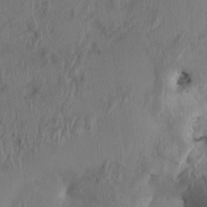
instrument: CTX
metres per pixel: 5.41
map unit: HNhu
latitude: 3.7260
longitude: -5.9150
